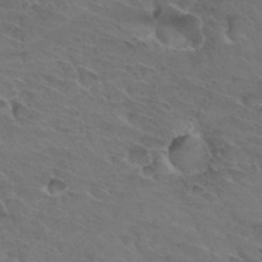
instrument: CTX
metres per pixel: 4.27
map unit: Hto
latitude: 32.6868
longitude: -46.1200
